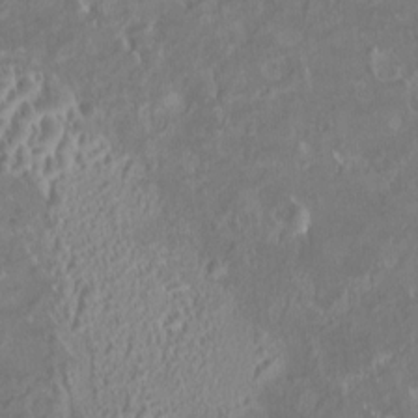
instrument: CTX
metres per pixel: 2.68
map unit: HNhu
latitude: 5.1403
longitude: 9.8422
